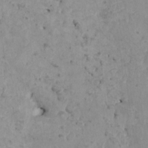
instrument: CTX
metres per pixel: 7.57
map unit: HNhu
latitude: 3.9528
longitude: 4.4062
